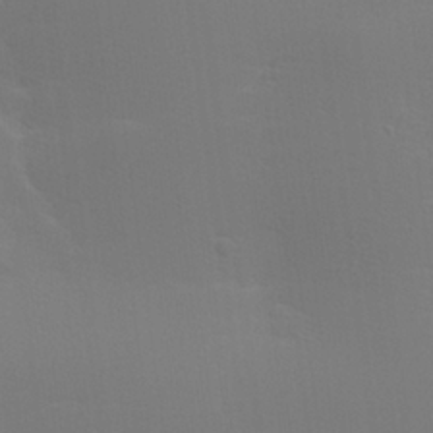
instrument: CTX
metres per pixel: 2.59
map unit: lHvf
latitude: 24.8191
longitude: 140.9919
